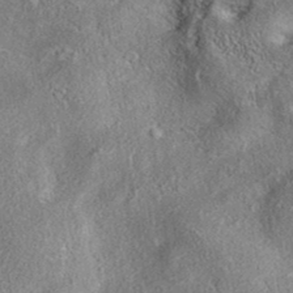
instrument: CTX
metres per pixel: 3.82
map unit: eAb
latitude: 36.8380
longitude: 112.2551
